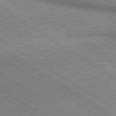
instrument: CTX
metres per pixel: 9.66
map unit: lApd
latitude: 80.0633
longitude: 164.6519
